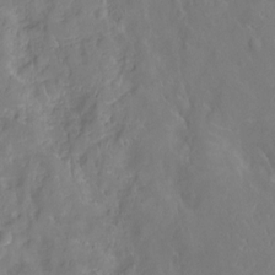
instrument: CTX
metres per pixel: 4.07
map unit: Ht
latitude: -10.2928
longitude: -23.2348
